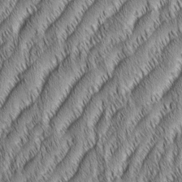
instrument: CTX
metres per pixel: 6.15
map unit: Aa
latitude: 6.8758
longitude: -131.3293
